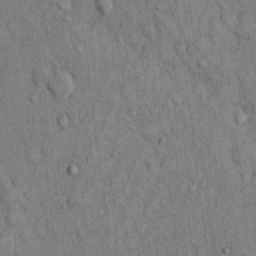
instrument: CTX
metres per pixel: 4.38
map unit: Hto
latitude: 13.0081
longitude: -58.6491
